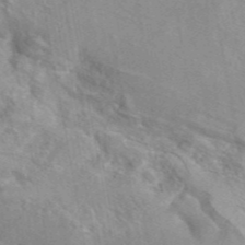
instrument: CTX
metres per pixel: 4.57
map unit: eAb
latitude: 44.9136
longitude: 112.3306
